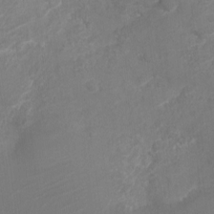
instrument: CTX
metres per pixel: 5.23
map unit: Nve
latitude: -19.1809
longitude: 106.5952
